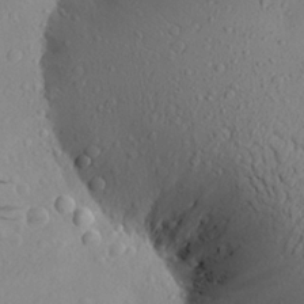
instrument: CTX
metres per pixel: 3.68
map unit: Aa
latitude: 24.1199
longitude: -144.8569
